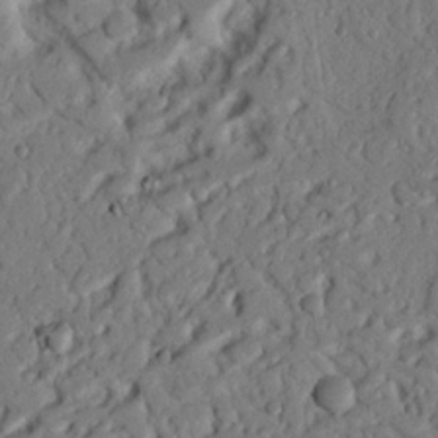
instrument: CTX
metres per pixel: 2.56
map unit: Nhu
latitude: 20.5546
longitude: -77.5560
